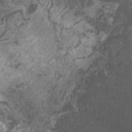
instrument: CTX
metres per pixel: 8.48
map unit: Htu
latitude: -11.5210
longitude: -74.1767
